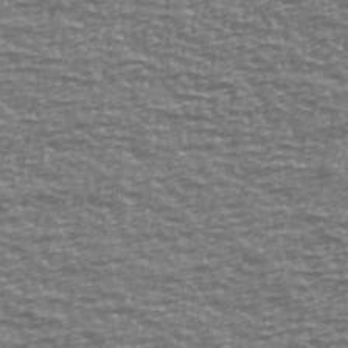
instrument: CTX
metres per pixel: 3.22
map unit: Ave
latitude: 40.6112
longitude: -113.8205
